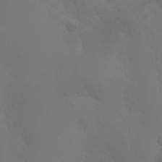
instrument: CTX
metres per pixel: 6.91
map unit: Nhu
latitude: -13.5966
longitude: -70.4979
